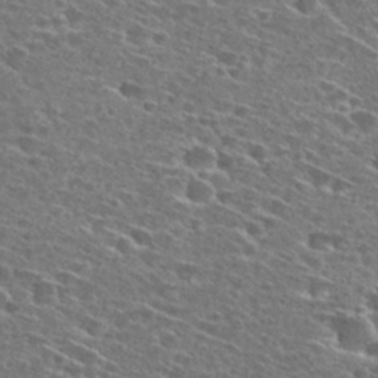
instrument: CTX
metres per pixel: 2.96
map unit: Hto
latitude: 27.7072
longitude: -46.5735
